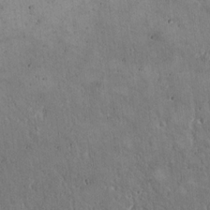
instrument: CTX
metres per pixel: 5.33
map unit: Hto
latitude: 16.7057
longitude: -59.8394
